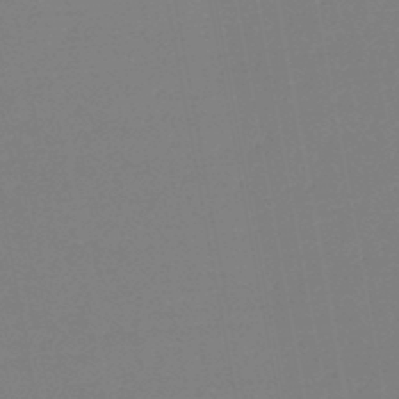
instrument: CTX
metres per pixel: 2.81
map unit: lHb
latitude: -46.3306
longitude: 69.0297
